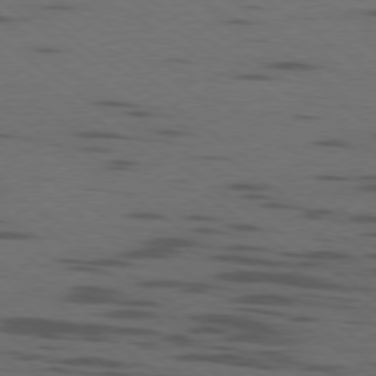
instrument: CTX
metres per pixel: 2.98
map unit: Ap
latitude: -79.5021
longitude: -99.7449
